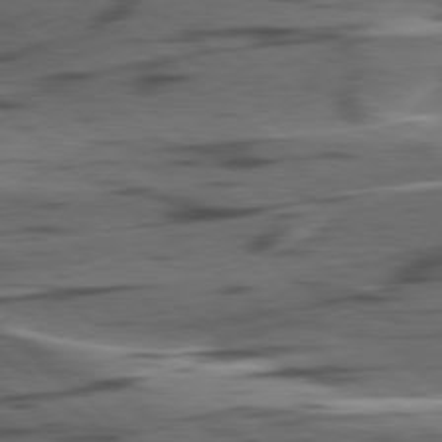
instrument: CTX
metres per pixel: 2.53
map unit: lApd
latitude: 78.9325
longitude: -49.8961
